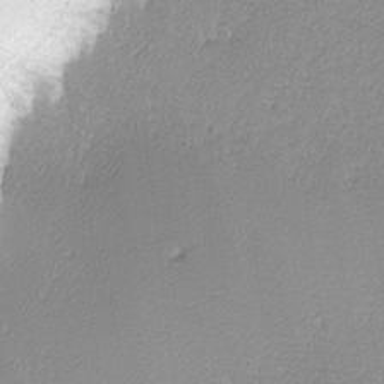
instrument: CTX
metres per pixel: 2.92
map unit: lHvf
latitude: -13.8045
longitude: -103.5938
